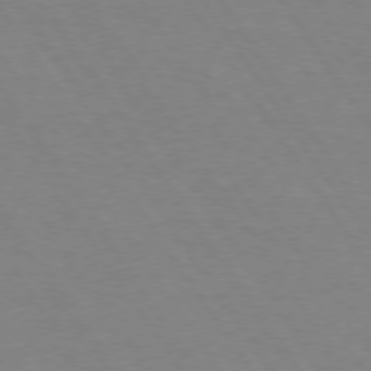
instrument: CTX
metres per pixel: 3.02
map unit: Hpe
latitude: 74.4601
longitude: -140.3278
